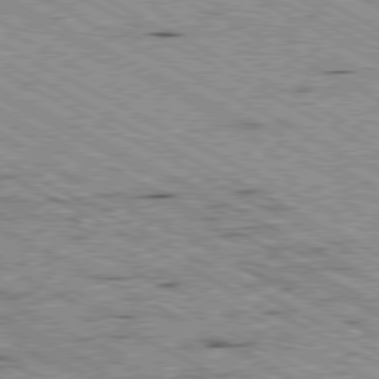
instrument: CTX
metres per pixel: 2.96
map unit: Ap
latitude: -80.5763
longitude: -52.8569
